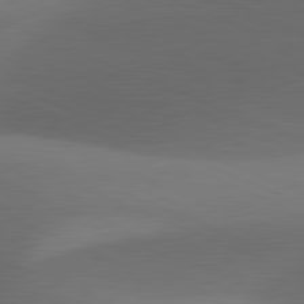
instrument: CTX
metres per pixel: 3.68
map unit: lApd
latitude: 81.6127
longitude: 132.3685
